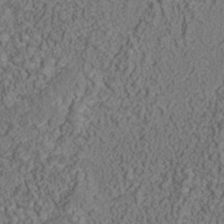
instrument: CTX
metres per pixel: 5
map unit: Nhu
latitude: -39.4644
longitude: -84.4601
